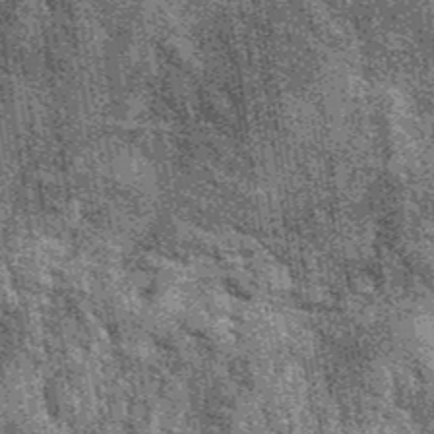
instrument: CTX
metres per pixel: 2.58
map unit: eAb
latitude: 39.4048
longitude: 107.5588
